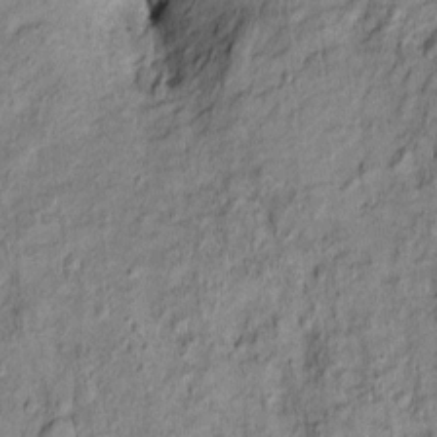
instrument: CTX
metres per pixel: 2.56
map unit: Htu
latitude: -9.6722
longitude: 177.4265
